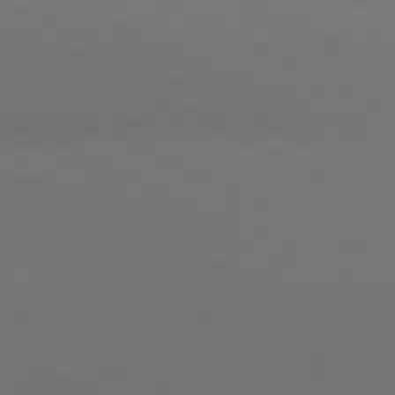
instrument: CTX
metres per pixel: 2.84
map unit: lApd
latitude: 81.0836
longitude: 137.4643
